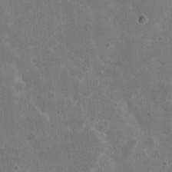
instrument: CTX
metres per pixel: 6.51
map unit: eHh
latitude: 6.4601
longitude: -67.0458
